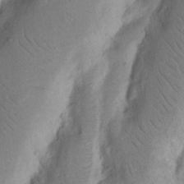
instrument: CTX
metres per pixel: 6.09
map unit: Nhu
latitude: 15.9339
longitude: -74.6868
